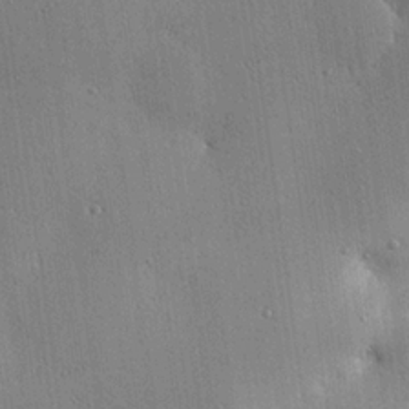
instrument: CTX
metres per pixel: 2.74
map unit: eHh
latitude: 23.7827
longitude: -89.3293
